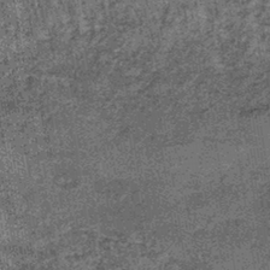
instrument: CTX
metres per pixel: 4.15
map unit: lHb
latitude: -39.9178
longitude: 66.6897
